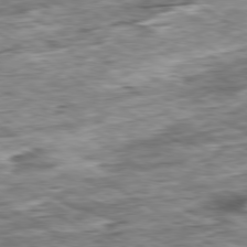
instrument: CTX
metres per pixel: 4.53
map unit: Ap
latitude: -79.9178
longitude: -85.0648
